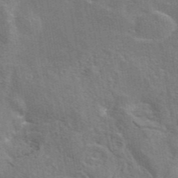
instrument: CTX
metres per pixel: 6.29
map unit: eAb
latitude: 44.8947
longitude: 110.4062
